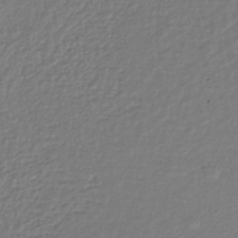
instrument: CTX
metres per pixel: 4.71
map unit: lHb
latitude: -34.2362
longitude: 64.1606
